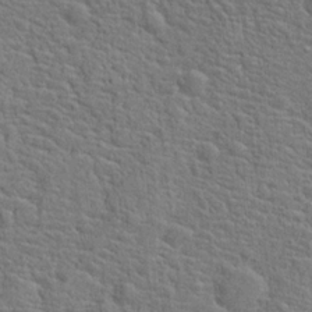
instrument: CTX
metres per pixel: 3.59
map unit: Hto
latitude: 19.3859
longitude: -43.1970
